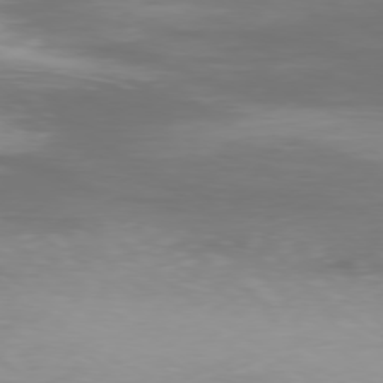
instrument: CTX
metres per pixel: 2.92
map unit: Ap
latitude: -79.1053
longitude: -93.4426
